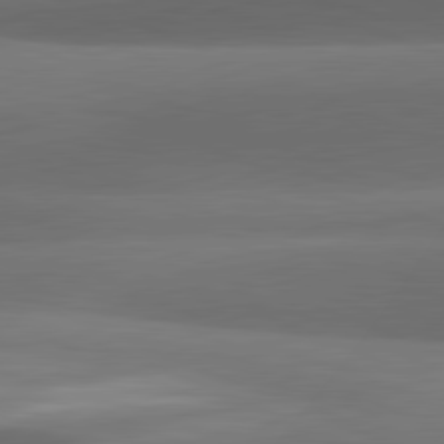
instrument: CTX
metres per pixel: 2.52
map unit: lApd
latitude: 81.6505
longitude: 132.2362
